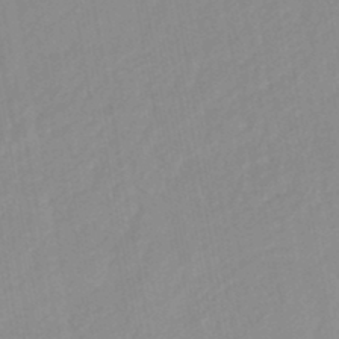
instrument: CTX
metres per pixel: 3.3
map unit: HNhu
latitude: -46.7463
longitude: 93.2943
